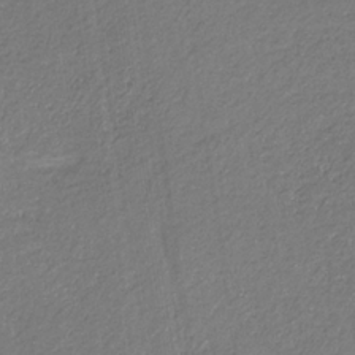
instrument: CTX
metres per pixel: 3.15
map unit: eHb
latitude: -31.2187
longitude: 67.5588
